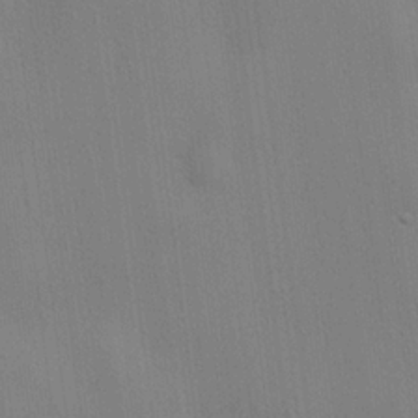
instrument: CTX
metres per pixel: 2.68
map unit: lHvf
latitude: 21.9150
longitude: 142.1983
